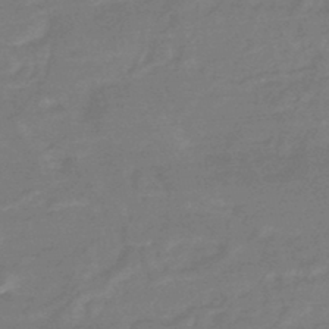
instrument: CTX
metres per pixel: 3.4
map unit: HNb
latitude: -44.2928
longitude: -38.1389
